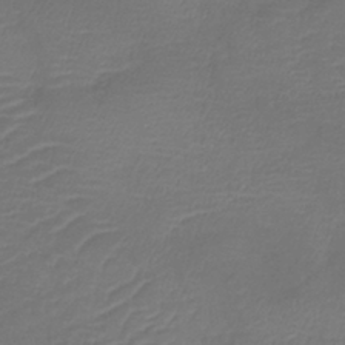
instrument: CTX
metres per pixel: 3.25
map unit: eHb
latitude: -39.8423
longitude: 76.9164
